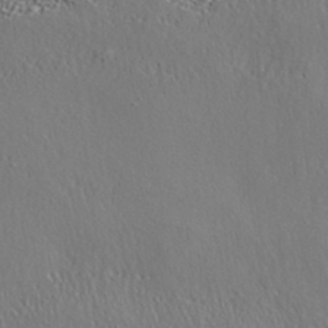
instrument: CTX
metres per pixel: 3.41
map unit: ANa
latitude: 37.2159
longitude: 24.6518
